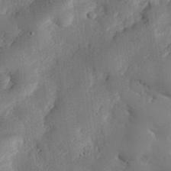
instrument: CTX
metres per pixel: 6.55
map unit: eHh
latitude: 29.6127
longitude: -81.9339
